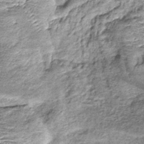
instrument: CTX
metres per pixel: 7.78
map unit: lHb
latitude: -38.0472
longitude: 67.8801
